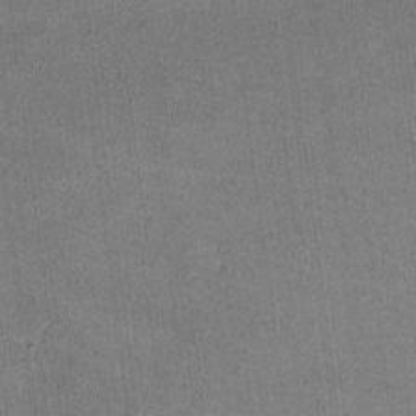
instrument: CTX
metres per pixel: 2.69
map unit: lHvf
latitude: -10.1795
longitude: -100.9136
